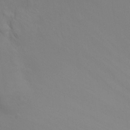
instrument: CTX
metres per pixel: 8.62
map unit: Ht
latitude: -9.5021
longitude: -32.4790
